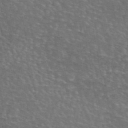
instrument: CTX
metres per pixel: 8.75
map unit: eAb
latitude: 44.8569
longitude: 107.5777
